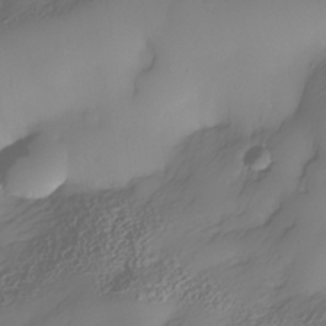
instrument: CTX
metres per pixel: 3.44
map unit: Nhe
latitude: -34.5007
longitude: -143.1025
